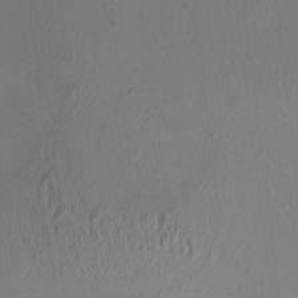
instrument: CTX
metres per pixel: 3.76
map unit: HNhu
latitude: 4.0822
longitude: 5.7099
